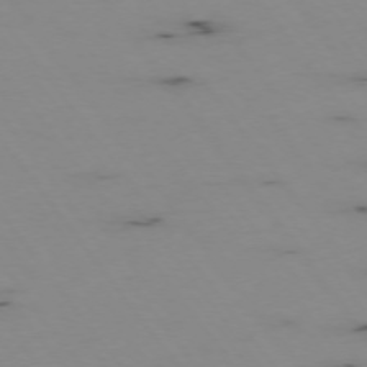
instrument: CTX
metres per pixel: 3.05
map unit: Hpe
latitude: -74.5952
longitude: 3.2375
